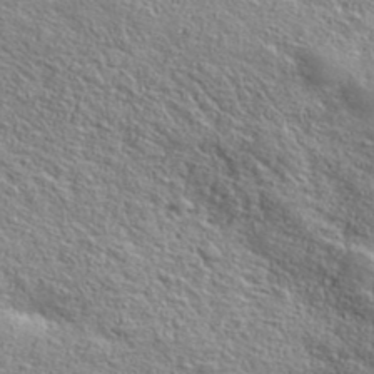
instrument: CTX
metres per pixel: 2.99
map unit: ANa
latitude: 36.8380
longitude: 14.4062
